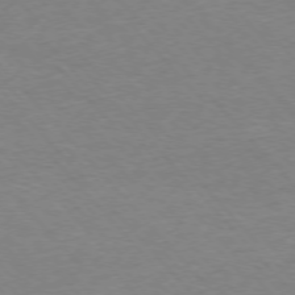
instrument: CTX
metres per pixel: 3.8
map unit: Ap
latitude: -76.4251
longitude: -87.9150
